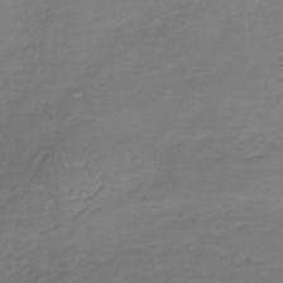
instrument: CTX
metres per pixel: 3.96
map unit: lHb
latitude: -39.5966
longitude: 69.8422
